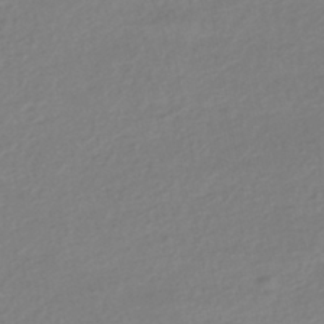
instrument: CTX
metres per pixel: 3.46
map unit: HNhu
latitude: -43.2942
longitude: 96.4629
